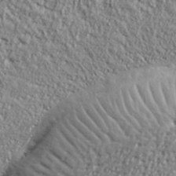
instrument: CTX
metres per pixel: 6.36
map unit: lHvf
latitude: 38.1956
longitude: -92.0444
